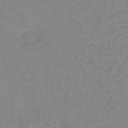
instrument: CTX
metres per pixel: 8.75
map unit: HNb
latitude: -50.2928
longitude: -51.5182
